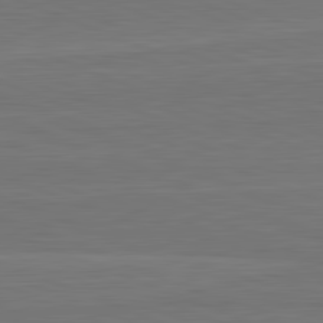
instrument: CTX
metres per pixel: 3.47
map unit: lApd
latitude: 82.5356
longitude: 166.0661
